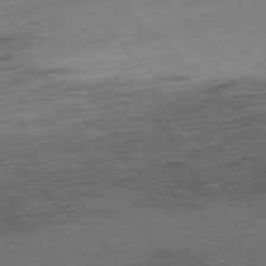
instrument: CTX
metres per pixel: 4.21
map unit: Ap
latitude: -77.8800
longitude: -61.1214
